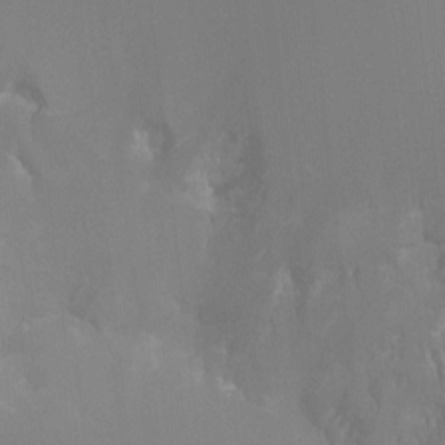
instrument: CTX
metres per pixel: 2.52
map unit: Ht
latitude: -13.4266
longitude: -50.1955
